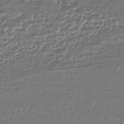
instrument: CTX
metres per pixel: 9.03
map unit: HNhu
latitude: -44.0283
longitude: 97.8045
